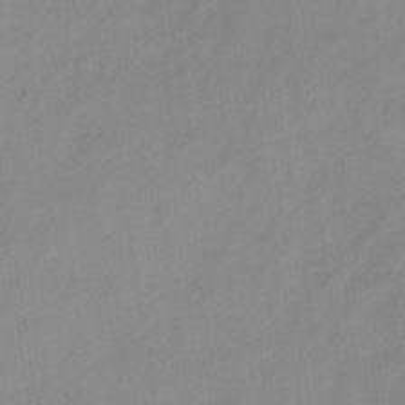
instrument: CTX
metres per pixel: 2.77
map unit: lHb
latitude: -44.9353
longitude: 67.2376
